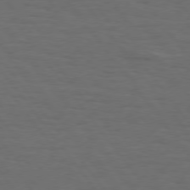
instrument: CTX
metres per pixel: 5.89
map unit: Hpe
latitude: 75.3482
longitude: -130.9514
